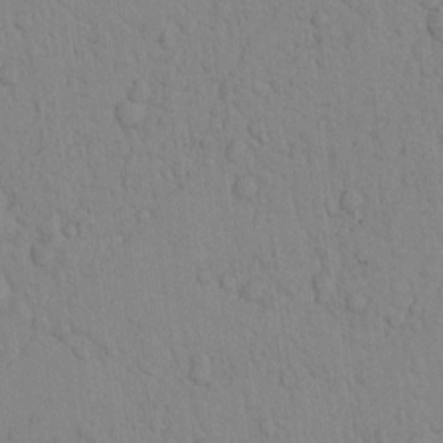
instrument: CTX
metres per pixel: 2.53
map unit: lAvf
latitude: 8.7813
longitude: 168.8974
